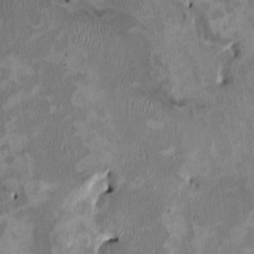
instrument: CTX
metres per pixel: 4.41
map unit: HNhu
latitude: 2.5357
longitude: -4.5168
